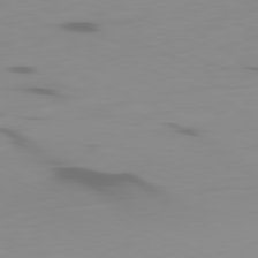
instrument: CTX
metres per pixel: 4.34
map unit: Ap
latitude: -81.2187
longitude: -61.4993
